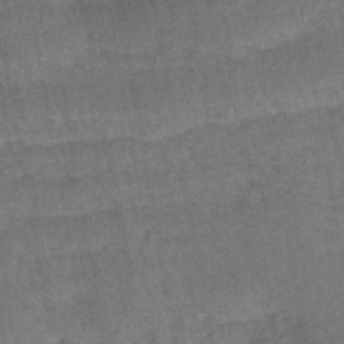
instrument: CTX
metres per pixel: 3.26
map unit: eHb
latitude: -42.4628
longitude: 82.4062
